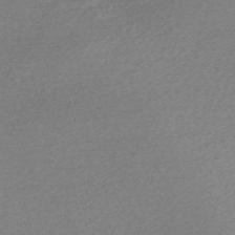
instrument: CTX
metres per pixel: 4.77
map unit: Nve
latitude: -56.5762
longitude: 61.1053
